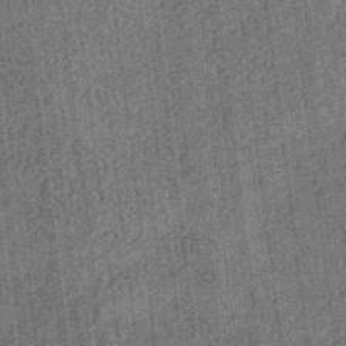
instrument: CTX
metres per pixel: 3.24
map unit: eHb
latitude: -35.1620
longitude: 79.3698
